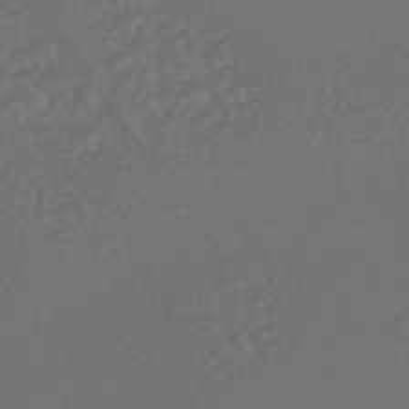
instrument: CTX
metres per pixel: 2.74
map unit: HNhu
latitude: -47.6722
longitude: 97.6155
